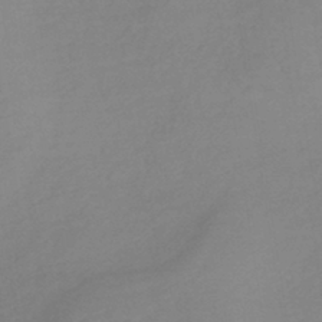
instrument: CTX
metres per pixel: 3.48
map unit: lHb
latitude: -36.2928
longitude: 68.9352
